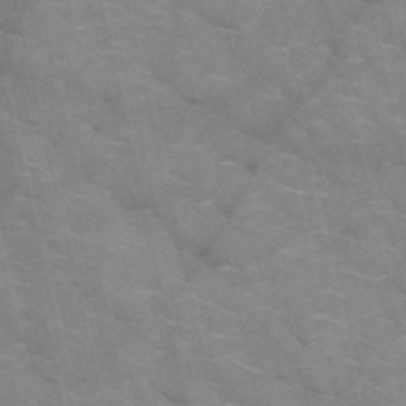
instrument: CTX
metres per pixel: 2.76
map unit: HNb
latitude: -47.8989
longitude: -47.9906
